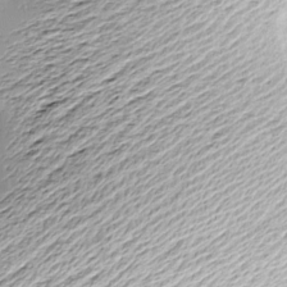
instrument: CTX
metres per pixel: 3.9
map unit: Nve
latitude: -8.6896
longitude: 173.2565
